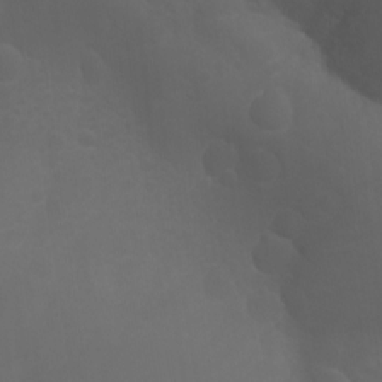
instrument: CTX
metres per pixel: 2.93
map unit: Aa
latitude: -13.1431
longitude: -68.7624
